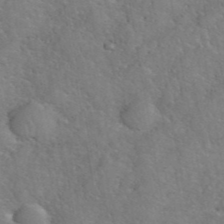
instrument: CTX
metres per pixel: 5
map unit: eHh
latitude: 40.5734
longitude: -57.6504
